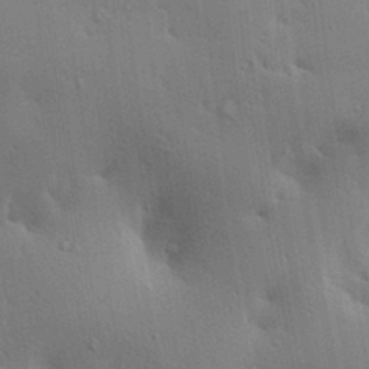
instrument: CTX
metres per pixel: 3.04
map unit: lAa
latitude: 20.1389
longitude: -138.8191
